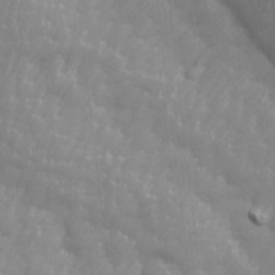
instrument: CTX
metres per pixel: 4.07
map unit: Ave
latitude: 13.6883
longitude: -105.5938
